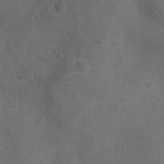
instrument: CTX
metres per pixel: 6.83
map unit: Nhu
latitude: 9.5560
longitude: -26.0255
